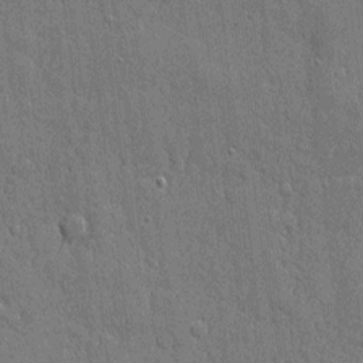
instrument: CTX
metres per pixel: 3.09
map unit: eHh
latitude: 5.4426
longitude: -75.3860
